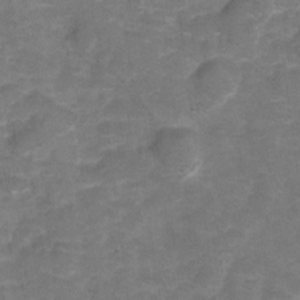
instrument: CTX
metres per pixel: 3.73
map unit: Hto
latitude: 5.4615
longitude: -31.2726
